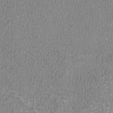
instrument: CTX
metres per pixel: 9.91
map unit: HNhu
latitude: -3.2375
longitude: -1.9528
